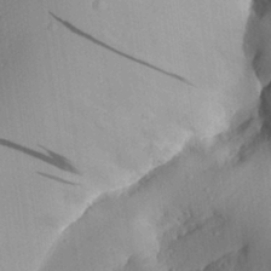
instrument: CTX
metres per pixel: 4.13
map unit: Aa
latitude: 30.9703
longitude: -133.0270
